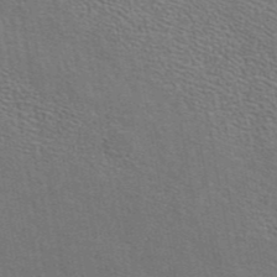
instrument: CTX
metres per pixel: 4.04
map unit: eAb
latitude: 42.9703
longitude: 106.0850
